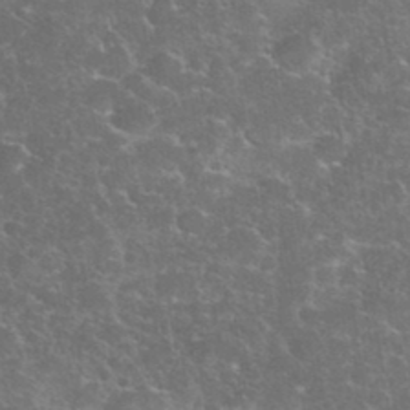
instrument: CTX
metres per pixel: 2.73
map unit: eHh
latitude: 35.6694
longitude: -65.1592
